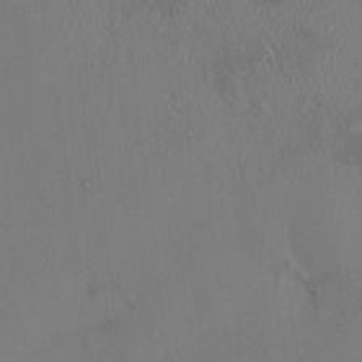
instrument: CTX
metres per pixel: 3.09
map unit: HNhu
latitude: 5.2915
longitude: 13.6155
